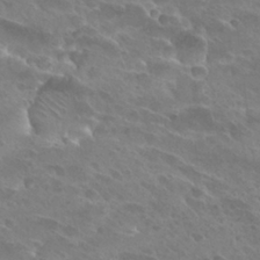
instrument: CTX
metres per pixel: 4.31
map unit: Hto
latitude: 27.5938
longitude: -40.3656
